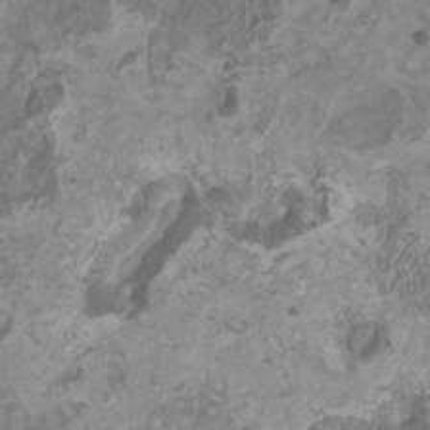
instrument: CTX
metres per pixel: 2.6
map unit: HNhu
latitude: 1.2159
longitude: -0.4790
